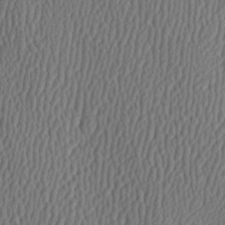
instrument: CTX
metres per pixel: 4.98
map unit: Hve
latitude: 3.4993
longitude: -124.5356
